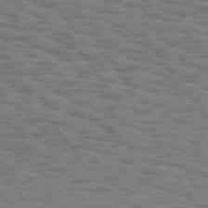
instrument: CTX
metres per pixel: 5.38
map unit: Hpe
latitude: 74.1578
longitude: -135.0080
